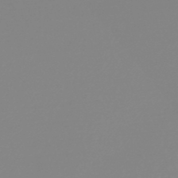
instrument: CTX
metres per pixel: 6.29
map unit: lHb
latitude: -45.7478
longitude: 70.3873
